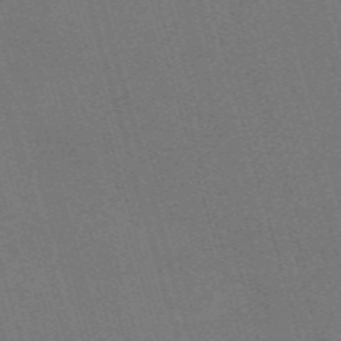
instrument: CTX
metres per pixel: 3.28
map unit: Nve
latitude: -59.5021
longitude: 63.0864
